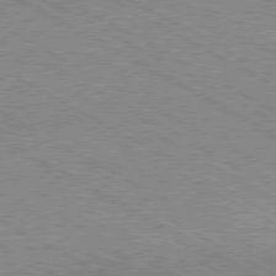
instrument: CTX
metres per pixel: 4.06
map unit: Hpe
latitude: -80.8786
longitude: 20.1416
